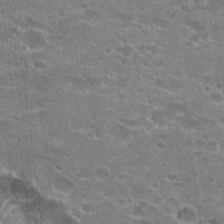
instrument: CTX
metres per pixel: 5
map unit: Hto
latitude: 23.0269
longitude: -42.8002
